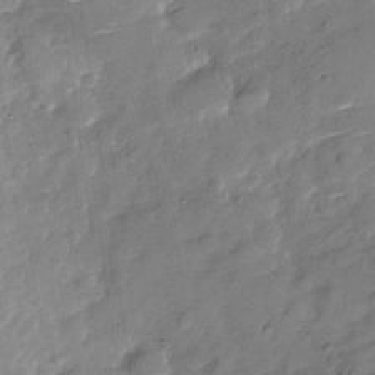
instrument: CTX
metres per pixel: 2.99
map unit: Nhu
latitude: -27.9556
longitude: -78.0822
